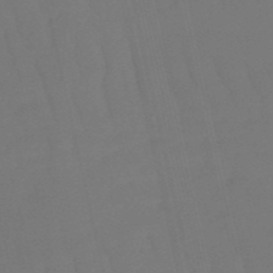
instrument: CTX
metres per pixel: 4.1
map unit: eHb
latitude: -50.4818
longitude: 76.2739
